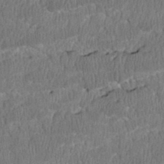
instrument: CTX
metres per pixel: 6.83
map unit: Htu
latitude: 3.4615
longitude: 149.5399
